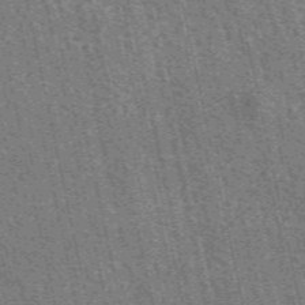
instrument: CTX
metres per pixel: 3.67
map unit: eAb
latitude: 51.7638
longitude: 114.2550
